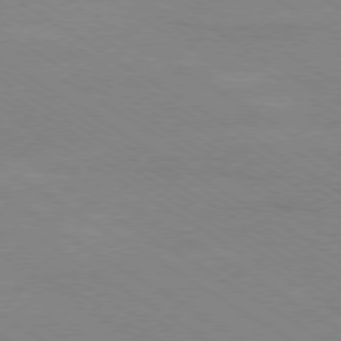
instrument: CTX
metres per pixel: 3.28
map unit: Ap
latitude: -78.8975
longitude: -84.2901
